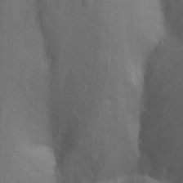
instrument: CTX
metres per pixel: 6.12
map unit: Nhu
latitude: -8.6140
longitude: -48.3845
